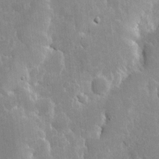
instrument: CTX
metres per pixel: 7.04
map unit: eHh
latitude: 6.3467
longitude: -70.0255
